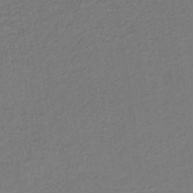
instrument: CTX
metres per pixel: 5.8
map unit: lHb
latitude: -35.1620
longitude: 62.4629
